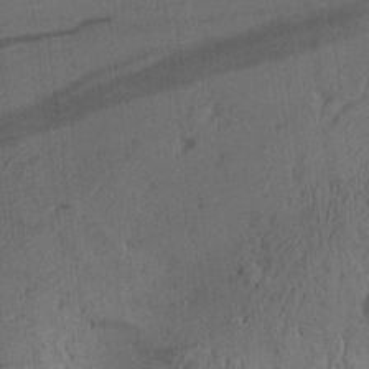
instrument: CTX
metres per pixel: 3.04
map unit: Aa
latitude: 26.3089
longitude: -134.5923
